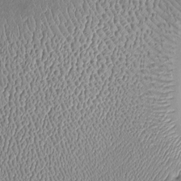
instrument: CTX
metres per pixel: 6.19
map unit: Htu
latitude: -6.5196
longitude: 157.6344
